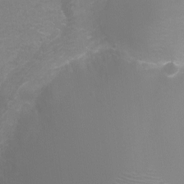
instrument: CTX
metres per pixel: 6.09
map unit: Ht
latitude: -6.1228
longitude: -28.9702
